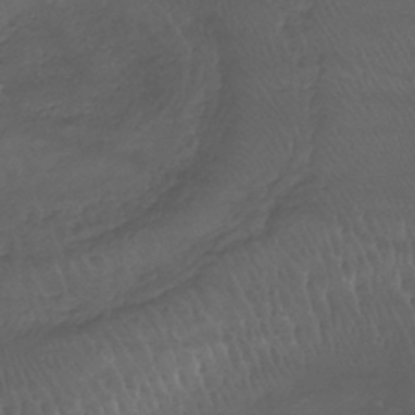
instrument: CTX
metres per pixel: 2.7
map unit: lHb
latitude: -37.5210
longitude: 68.2739
